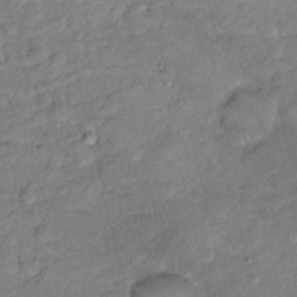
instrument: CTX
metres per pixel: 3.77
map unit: Nhu
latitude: 13.9339
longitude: -29.2537
